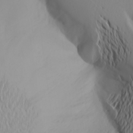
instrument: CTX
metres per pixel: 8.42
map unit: Aa
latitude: 20.5735
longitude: -145.6316
